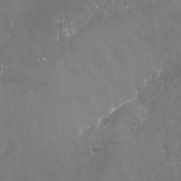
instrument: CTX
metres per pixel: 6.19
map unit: Nhu
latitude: -24.4062
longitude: -57.5560
